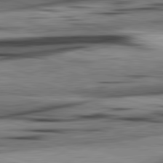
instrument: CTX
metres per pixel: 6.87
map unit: lApd
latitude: 82.6490
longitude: 160.5952
